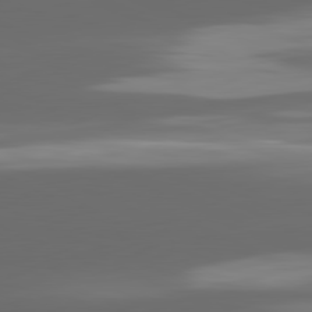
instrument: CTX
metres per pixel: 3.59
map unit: lApd
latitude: 81.4426
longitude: -147.3671
